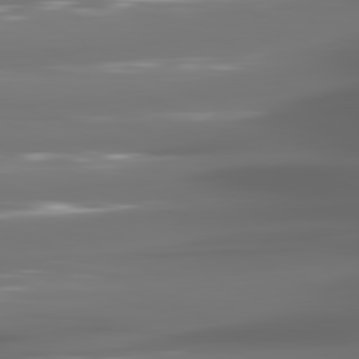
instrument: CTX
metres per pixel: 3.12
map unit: lApd
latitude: 81.0647
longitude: -140.6868
